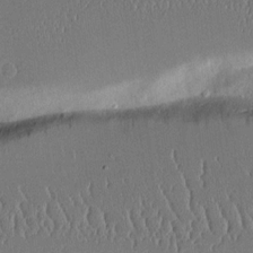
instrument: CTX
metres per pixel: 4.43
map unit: Aa
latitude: 12.0255
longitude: -126.9325
